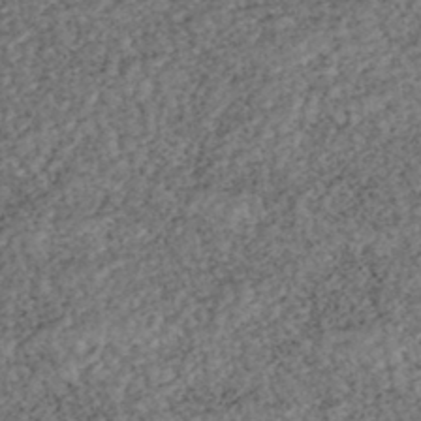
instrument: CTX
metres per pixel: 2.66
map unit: HNhu
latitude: -43.7855
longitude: 108.0283
